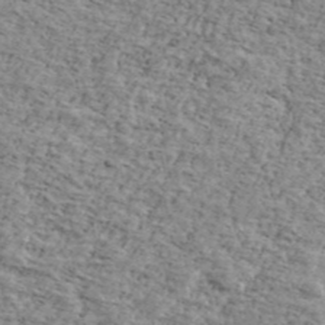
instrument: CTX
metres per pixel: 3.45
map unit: Ave
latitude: 41.3670
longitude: -109.5749
